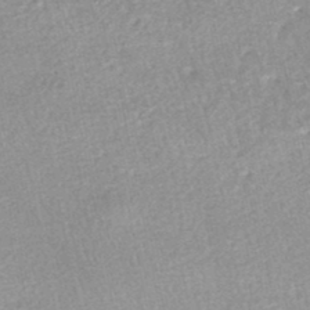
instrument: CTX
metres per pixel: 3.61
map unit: HNhu
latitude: -47.8800
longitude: 102.3117
